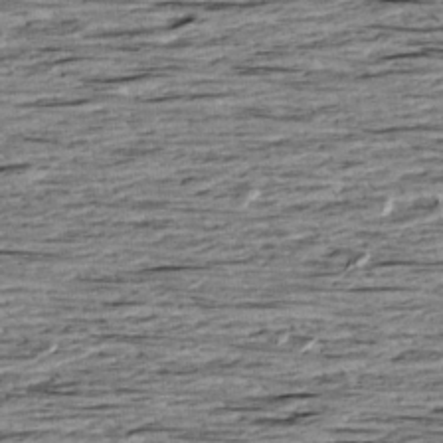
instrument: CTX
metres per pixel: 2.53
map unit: Aa
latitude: 8.5357
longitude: -139.4048
